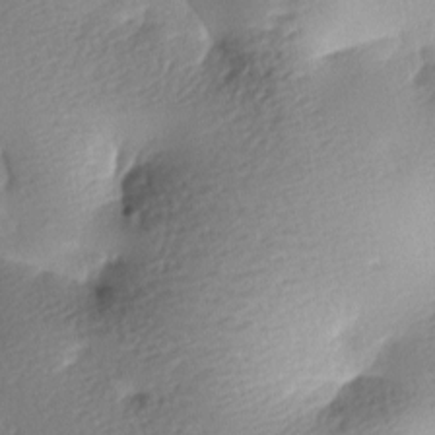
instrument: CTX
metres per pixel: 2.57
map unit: lAa
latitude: -8.5385
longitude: -127.3293
